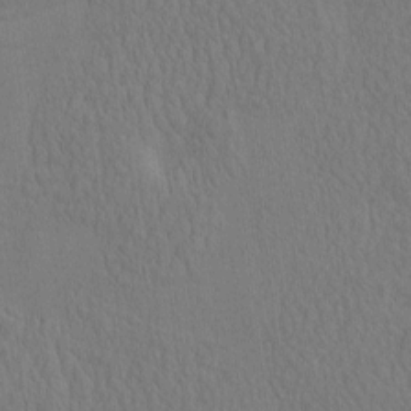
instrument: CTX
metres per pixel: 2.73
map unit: eHh
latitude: -2.9541
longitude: 15.8801
